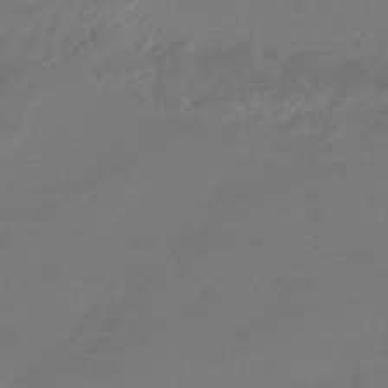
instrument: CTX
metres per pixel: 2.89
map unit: HNhu
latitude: -43.6343
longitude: 92.5574
